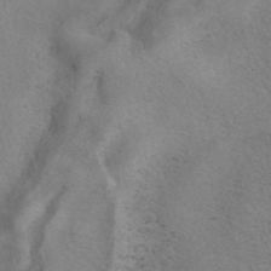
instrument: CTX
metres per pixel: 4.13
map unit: eAb
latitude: 41.0458
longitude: 109.1431
